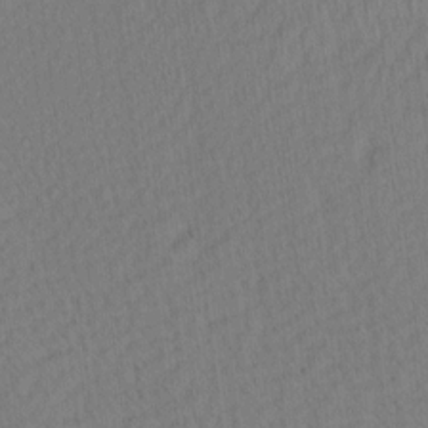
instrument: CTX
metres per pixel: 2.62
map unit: Ave
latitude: 12.4223
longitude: -107.1592
